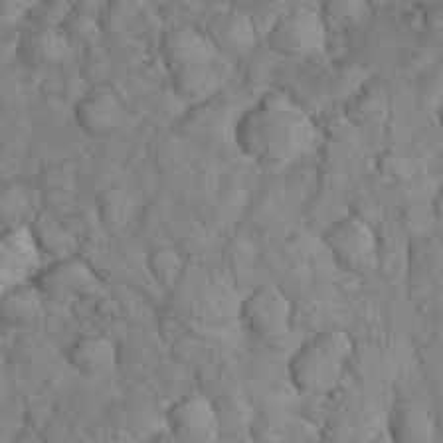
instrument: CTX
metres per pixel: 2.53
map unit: eHh
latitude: 33.0458
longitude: -64.7057
